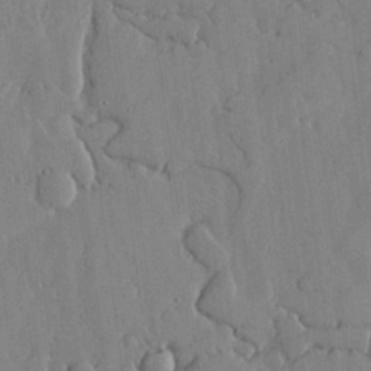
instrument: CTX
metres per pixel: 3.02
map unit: lHvf
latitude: 18.0255
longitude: -112.8569
